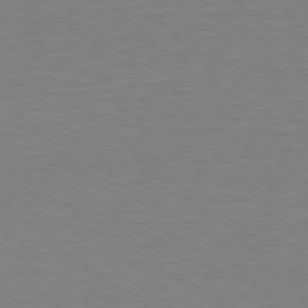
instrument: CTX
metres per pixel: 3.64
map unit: Hpe
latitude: 78.4223
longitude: -121.5182
